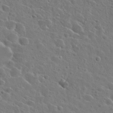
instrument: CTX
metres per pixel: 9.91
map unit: Hto
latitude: 26.0633
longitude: -46.8380
